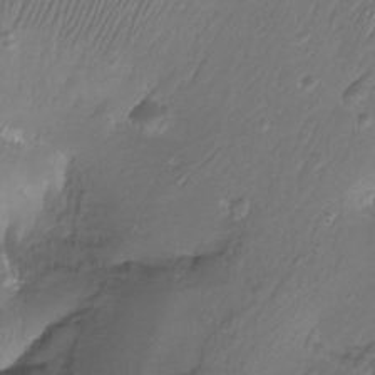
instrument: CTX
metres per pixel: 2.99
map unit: Aa
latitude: -12.6896
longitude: -68.1578
